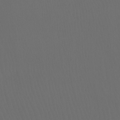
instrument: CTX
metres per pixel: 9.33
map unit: Ht
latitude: -7.9178
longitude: -31.9339
